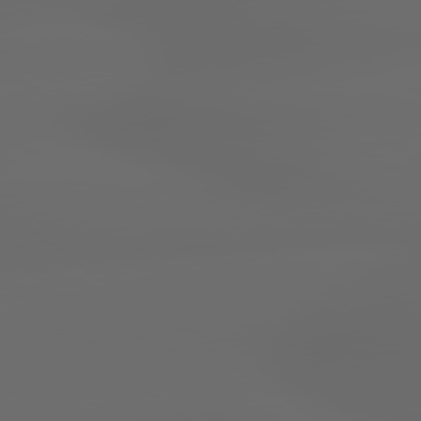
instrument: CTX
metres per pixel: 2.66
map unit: lApd
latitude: 79.2915
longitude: -139.9150
